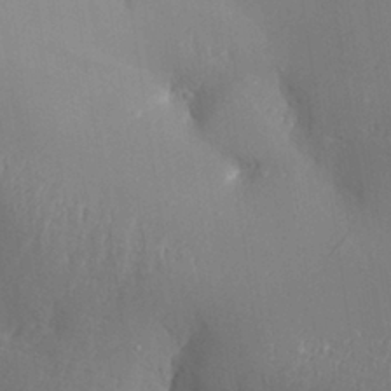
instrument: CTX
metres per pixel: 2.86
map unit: Aa
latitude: 29.6316
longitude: -131.8773
